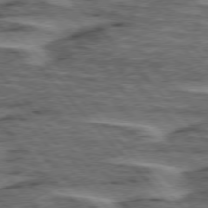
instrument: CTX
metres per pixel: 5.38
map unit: lApd
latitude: 76.1766
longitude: -77.3481
